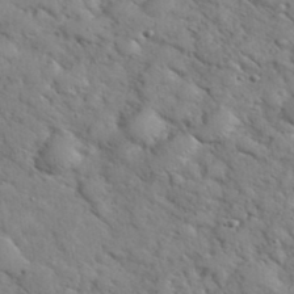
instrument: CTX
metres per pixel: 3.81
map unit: eHh
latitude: 37.4049
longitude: -67.4615
